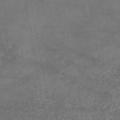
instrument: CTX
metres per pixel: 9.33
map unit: eAb
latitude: 47.4616
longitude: 120.3684
